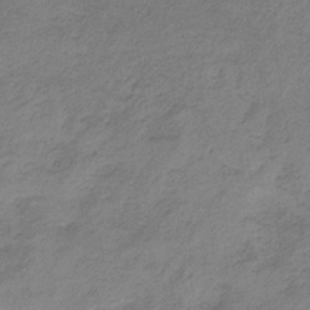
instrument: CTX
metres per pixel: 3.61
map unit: HNb
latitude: -33.5588
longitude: 58.4817
